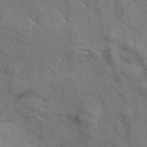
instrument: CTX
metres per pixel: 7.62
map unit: ANa
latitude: 39.6316
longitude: 29.7478
